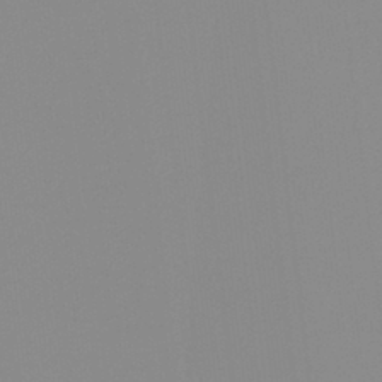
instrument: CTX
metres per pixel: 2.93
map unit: Ht
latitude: -13.4643
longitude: -50.9702
